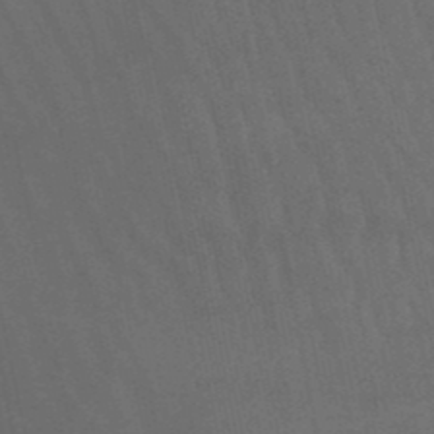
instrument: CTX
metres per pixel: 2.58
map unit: lHb
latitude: -50.0472
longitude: 75.6911
